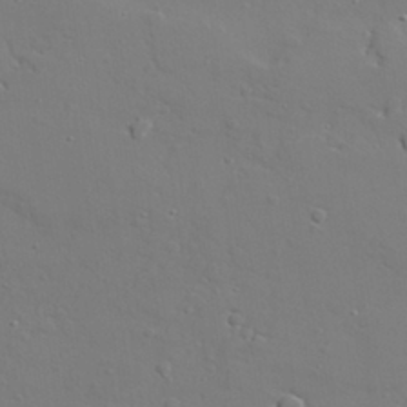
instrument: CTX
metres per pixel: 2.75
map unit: lAvf
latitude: 28.4601
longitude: -108.2900
